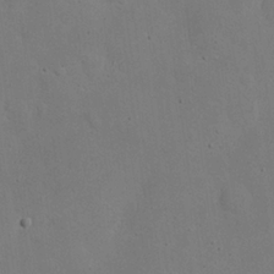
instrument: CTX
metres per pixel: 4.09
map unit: eHh
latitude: 24.4034
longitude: -72.1956
